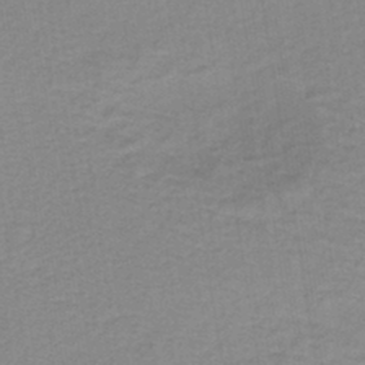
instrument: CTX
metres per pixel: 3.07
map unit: lHb
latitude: -40.9164
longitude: 63.9367
